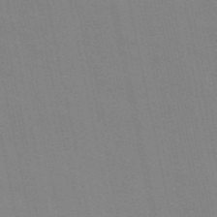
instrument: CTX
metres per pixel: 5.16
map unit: ANa
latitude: 48.9325
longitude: -77.3103
